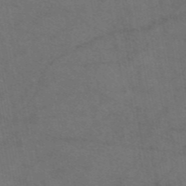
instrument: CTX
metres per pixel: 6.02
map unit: eAb
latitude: 47.4994
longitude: 110.8219
